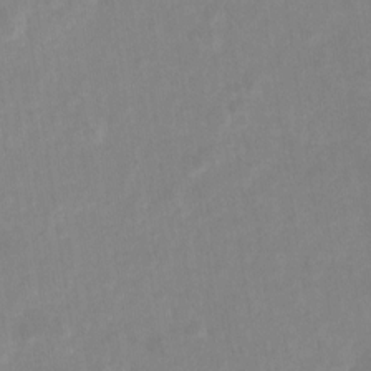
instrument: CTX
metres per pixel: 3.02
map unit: Ht
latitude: -13.8234
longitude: -57.8205
